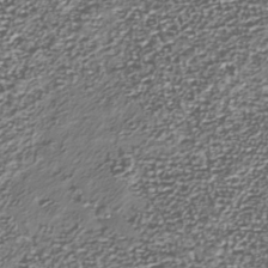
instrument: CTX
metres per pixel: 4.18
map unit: Nhu
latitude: -39.4266
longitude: -81.9339
